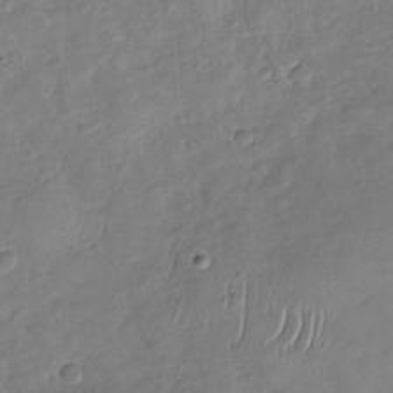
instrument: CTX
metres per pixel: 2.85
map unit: Nhu
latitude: -31.4076
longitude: -61.3104
